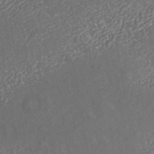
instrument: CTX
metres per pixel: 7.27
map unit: ANa
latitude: 43.0459
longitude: 25.0675
